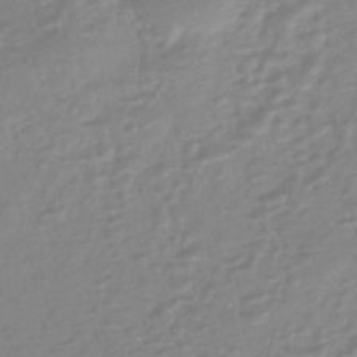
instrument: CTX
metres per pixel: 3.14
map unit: HNhu
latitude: -44.2740
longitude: 89.9745
